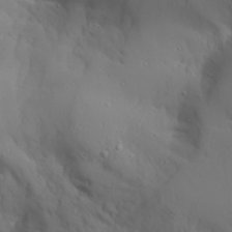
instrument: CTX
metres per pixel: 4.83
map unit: Aa
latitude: 27.5938
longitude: -133.0458
